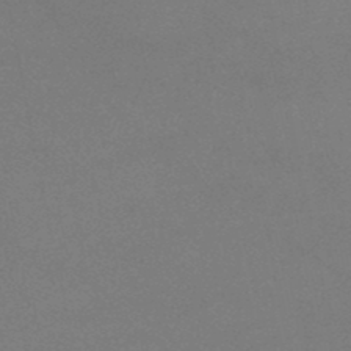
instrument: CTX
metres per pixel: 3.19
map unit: lHb
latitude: -38.9920
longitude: 73.4832
